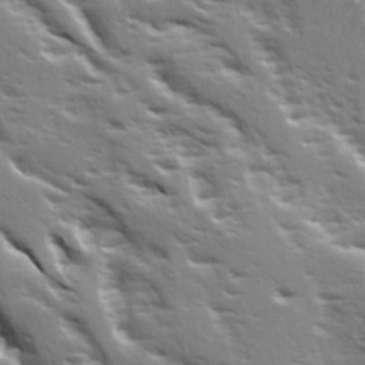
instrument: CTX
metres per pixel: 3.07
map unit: Ave
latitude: 15.0459
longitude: -131.2915
